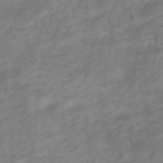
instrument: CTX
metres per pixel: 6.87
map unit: lHb
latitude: -37.3131
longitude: 71.8989
